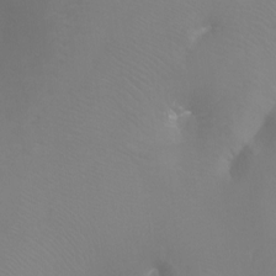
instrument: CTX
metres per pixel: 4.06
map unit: Ht
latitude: -6.8219
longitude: -32.4034
